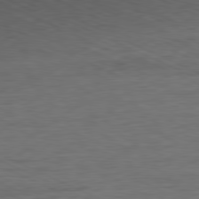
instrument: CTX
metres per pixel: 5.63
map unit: Ap
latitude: -81.5021
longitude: -61.8016
